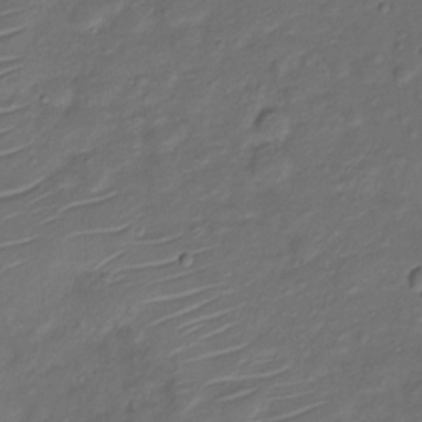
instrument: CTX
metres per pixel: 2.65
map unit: Nve
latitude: -20.3306
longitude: 104.8219
